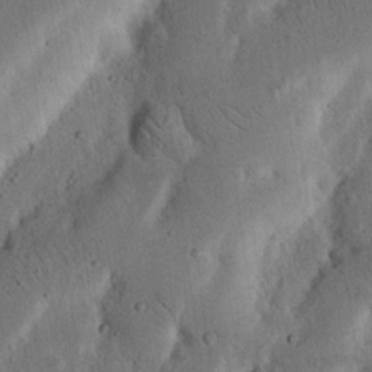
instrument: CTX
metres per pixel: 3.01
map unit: Nhu
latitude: 18.6679
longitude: -74.8380
